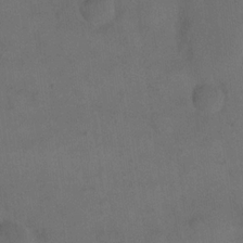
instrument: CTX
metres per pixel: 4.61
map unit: eHh
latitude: 18.5356
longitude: -65.2537
